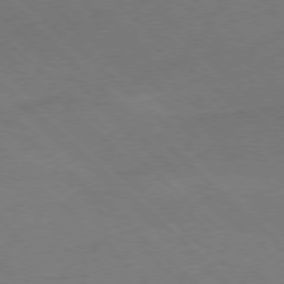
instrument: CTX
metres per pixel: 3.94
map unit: Ap
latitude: -78.0283
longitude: -68.9892
